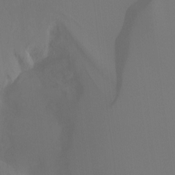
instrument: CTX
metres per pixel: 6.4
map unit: Htu
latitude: -7.6533
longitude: -47.6694
